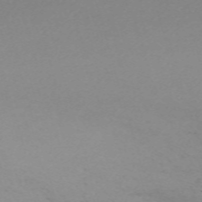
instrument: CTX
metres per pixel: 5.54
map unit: eHh
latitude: -61.3888
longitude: 50.9731
